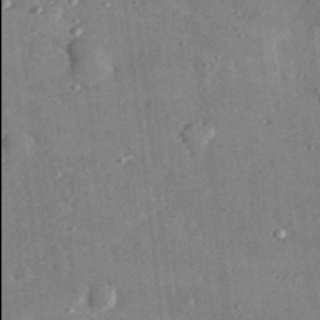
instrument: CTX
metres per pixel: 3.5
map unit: lHvf
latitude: 31.2159
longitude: -89.9906
